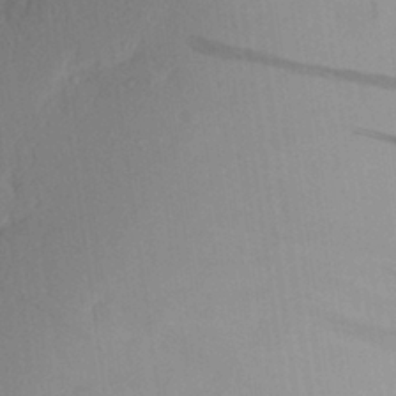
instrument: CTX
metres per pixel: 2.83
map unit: Aa
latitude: 28.2711
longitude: -146.6302
